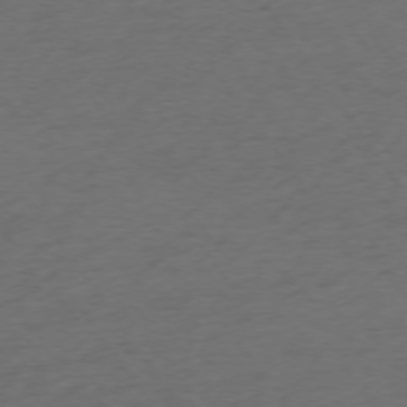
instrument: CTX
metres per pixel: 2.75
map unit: Ap
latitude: -74.5763
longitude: -71.8961
